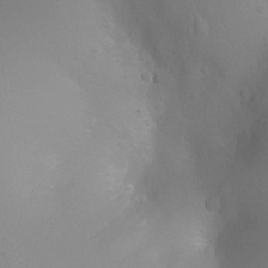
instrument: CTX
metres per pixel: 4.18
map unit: Ht
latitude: -2.9352
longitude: -26.1767
